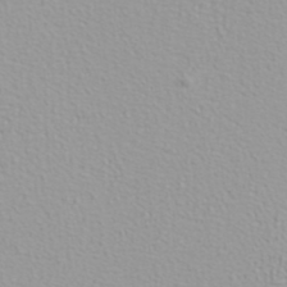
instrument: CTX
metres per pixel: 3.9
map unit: ANa
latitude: 37.0837
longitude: 13.8422
